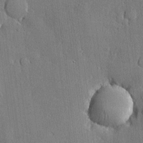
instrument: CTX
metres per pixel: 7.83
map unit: lHvf
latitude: 20.9136
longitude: 145.5399
